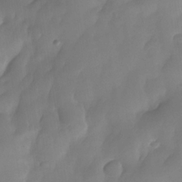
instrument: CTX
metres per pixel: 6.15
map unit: Nhe
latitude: -33.7289
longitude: -145.7449
